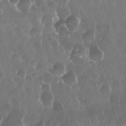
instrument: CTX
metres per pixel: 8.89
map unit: Nhu
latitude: 28.9891
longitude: -63.6316
